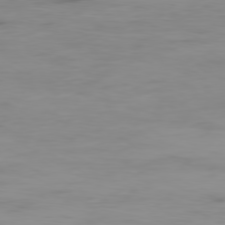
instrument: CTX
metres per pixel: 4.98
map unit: Ap
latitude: -79.3698
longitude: -77.3292
